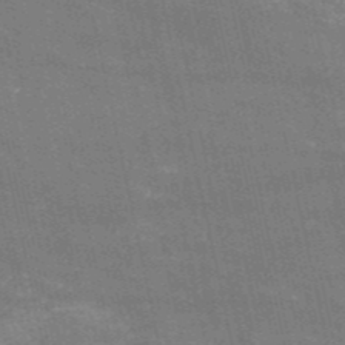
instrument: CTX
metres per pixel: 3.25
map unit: HNb
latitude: -52.8974
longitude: -39.8394
